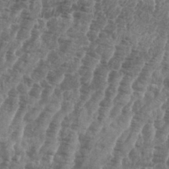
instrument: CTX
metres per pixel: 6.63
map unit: eHh
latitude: 35.0458
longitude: -136.3090
